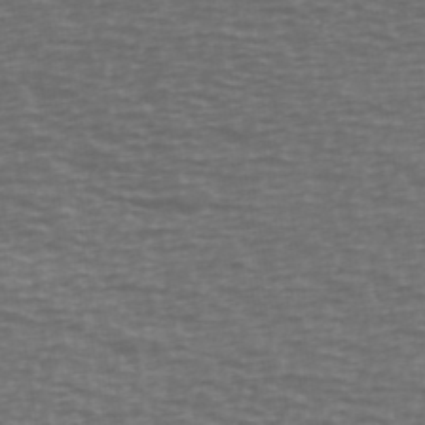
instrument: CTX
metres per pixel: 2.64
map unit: Ave
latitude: 39.5938
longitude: -113.2915
